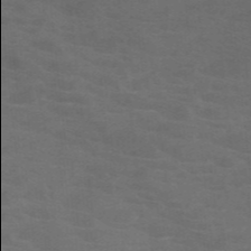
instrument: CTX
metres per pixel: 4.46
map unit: HNb
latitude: -46.1039
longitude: -45.9906
